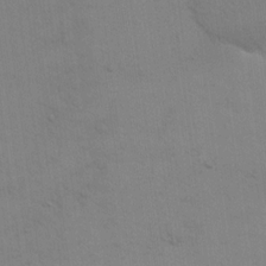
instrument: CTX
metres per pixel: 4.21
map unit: eHh
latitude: 17.8961
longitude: -66.8758
